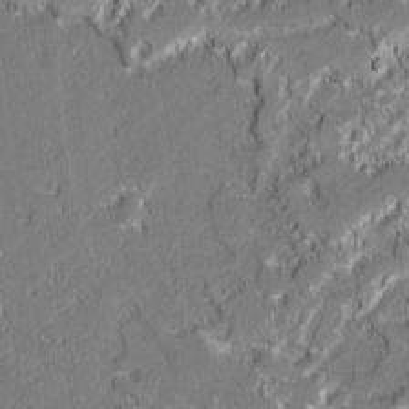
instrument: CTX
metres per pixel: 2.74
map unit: lAvf
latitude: 0.0633
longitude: -107.8016
